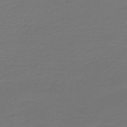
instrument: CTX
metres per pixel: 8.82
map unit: HNb
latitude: -46.9730
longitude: 53.6532
